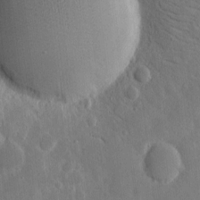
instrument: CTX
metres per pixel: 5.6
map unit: eHh
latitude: 7.1970
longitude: -70.4601
